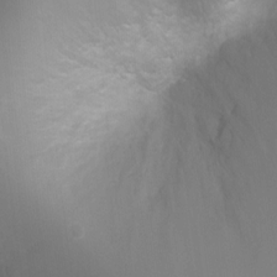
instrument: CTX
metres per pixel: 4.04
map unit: Ht
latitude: -0.7086
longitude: -20.6491
